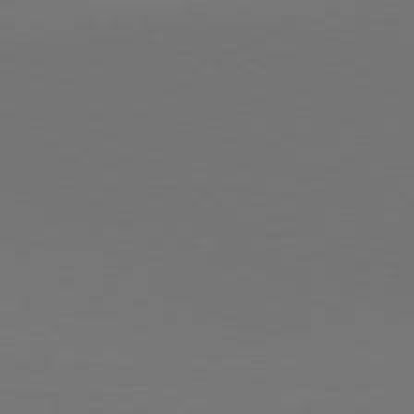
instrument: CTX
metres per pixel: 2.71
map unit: lApd
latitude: 79.7828
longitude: 158.5006
